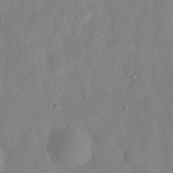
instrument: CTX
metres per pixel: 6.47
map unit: eHh
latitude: 28.0444
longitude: -77.1025
